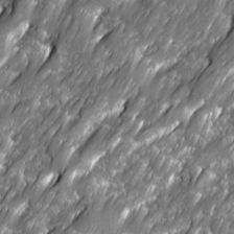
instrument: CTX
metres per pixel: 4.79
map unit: Ave
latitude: 16.4601
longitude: -135.3481
